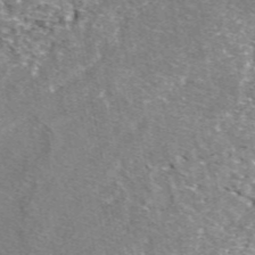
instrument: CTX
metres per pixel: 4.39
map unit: eAb
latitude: 49.2915
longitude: 108.6518
